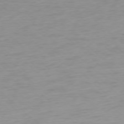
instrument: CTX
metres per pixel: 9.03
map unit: Ap
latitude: -77.9178
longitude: -67.4426
